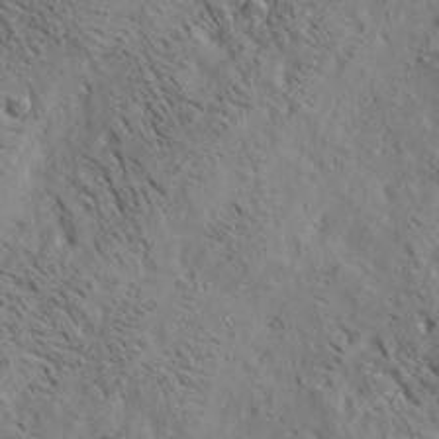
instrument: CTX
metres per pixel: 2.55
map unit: lAa
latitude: 19.7260
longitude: -139.9906
